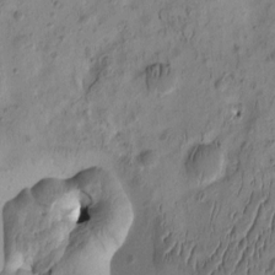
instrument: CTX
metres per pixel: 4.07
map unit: eHh
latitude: -0.4062
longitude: 15.4644
